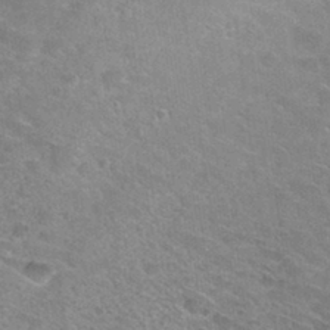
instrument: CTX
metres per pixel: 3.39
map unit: Hto
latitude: 30.9892
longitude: -47.2726
